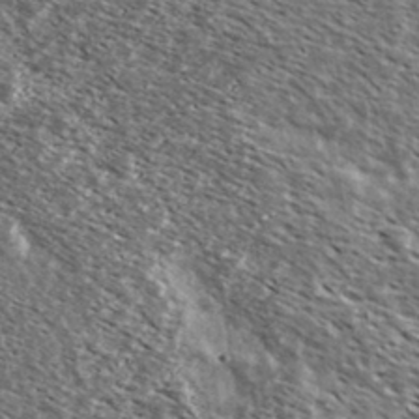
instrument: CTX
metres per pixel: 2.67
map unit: Ave
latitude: 37.7450
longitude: -108.8002
